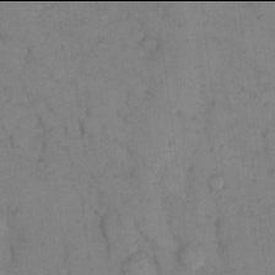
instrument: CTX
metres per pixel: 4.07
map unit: eHh
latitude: 13.9906
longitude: -62.9514
